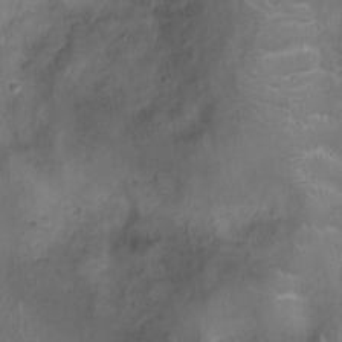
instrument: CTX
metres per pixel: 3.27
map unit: Ht
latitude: -4.8975
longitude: -15.5372
